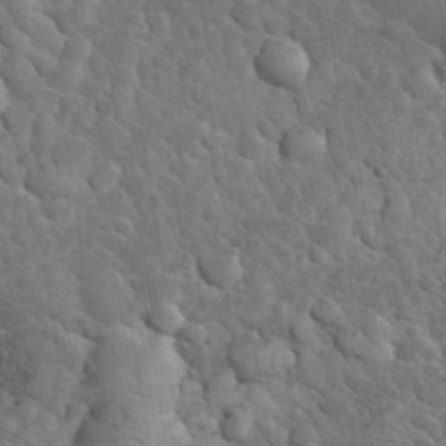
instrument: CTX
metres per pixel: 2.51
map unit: eHh
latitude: 33.4237
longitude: -66.4412
